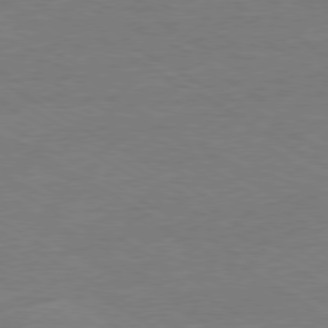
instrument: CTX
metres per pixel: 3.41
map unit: Ap
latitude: -80.1795
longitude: -87.0647
